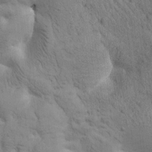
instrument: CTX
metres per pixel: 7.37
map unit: Htu
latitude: 0.0444
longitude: 174.1983
